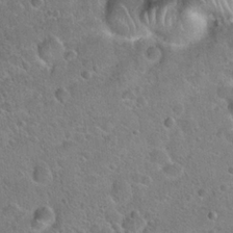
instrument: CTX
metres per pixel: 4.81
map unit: Hto
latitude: 21.0648
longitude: -50.5545
